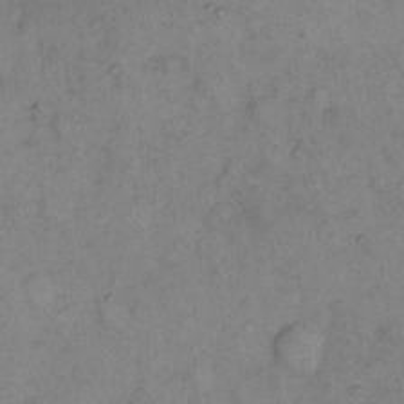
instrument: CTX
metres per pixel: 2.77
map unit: eHh
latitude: 10.2334
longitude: -62.2901
